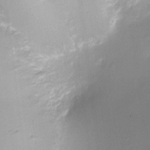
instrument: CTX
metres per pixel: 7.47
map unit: Ht
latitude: -6.4818
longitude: -20.7247
